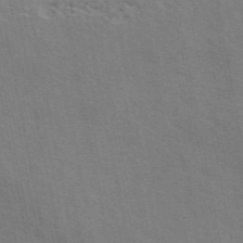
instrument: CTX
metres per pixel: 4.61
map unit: ANa
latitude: 48.7435
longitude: -75.6316
